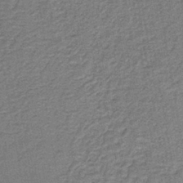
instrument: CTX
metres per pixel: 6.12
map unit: HNb
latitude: -39.8045
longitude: 51.0675
